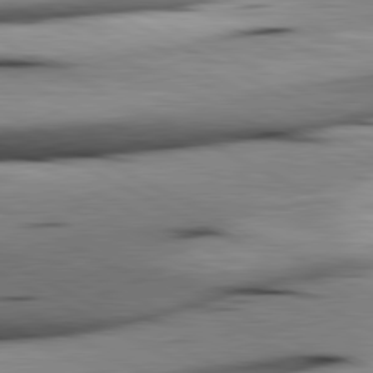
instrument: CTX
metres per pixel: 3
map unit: lApd
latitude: 80.9136
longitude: 156.7652
